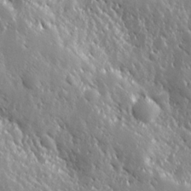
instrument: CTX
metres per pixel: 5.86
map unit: Hve
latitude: 25.0836
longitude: 146.1228
